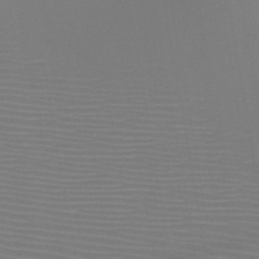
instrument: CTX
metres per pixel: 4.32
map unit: HNb
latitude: -47.1998
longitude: -43.8772
